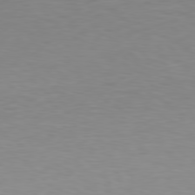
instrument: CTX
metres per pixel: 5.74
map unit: Hpe
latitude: 78.2901
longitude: -166.3278
